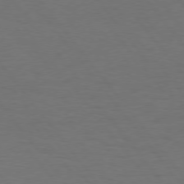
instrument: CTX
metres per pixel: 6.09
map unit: Hpe
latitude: 75.1025
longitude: -131.3860
